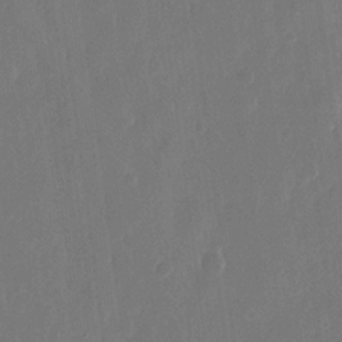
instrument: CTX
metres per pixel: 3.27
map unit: eHh
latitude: 12.1767
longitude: -72.5924
